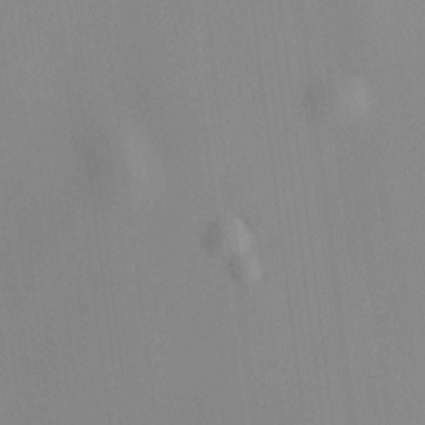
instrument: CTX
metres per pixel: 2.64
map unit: HNhu
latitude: 11.4804
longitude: 10.7463
